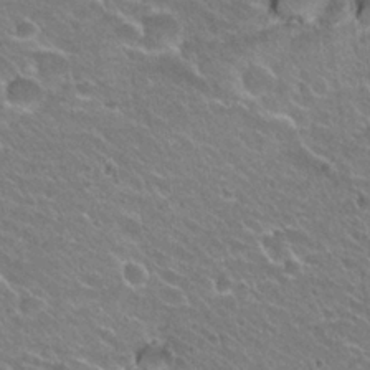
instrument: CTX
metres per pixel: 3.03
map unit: Hto
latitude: 24.2333
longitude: -31.1592
